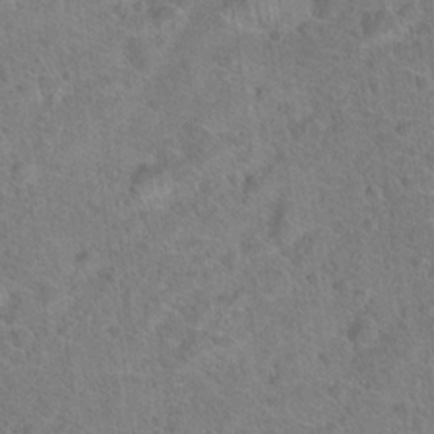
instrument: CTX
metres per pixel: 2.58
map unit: Hto
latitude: 18.0822
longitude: -43.4804
